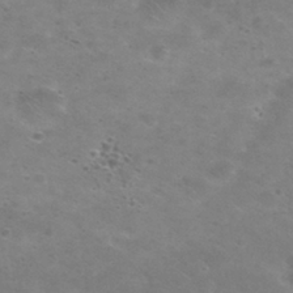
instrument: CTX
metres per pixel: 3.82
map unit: Nhu
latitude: 29.4993
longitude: -48.2145
